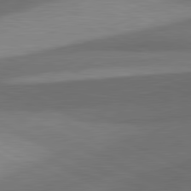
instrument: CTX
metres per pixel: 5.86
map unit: lApd
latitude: 81.4993
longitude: 139.7667
